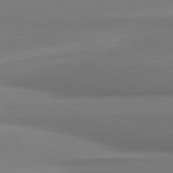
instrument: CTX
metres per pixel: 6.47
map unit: lApd
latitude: 80.3467
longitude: 173.8233
